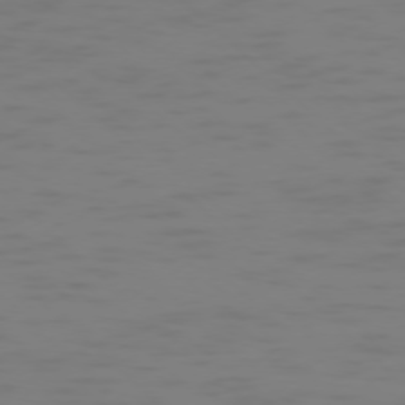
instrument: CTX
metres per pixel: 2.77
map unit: Ap
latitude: -76.9920
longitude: -67.9339
